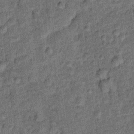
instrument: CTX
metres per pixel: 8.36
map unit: Ht
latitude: 9.0458
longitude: -38.7435
